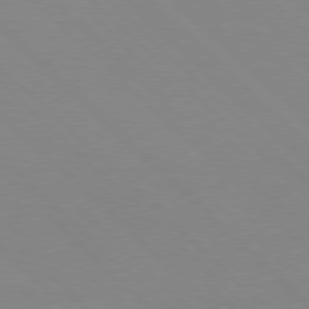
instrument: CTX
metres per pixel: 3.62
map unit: Hpe
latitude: 77.3670
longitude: -161.0836
